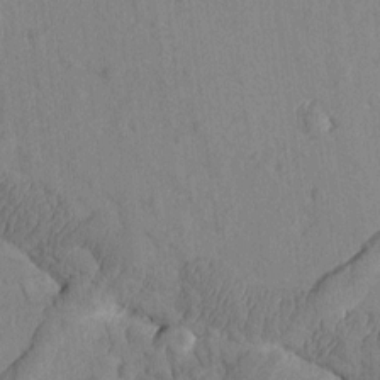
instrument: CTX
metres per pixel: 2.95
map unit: Htu
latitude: -2.2361
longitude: 172.8975
